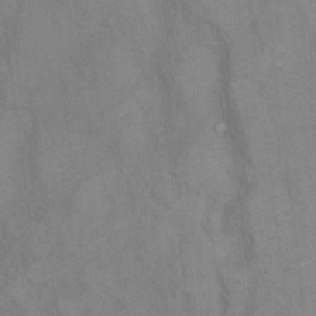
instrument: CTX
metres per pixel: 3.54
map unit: Ht
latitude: 5.3671
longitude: -37.3104
